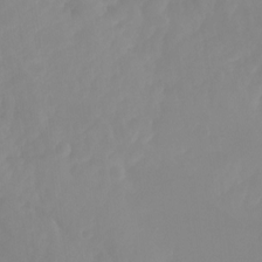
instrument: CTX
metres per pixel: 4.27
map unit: Aa
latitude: -13.6533
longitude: -58.9136
